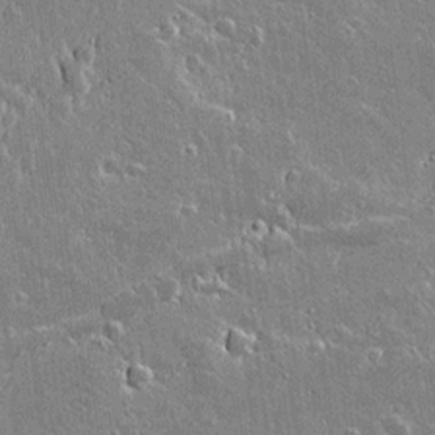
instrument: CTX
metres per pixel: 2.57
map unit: lAvf
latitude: 15.7261
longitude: -128.6679
